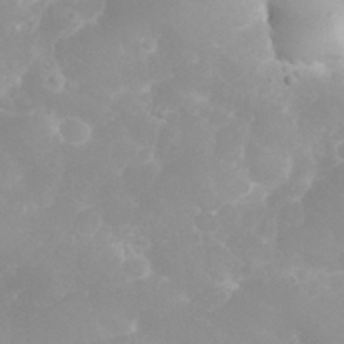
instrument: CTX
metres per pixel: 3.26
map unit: eHh
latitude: 31.6127
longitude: -63.1026
